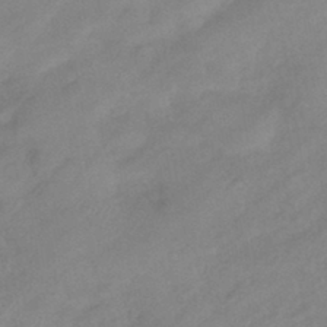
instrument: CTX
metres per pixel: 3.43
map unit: eHb
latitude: -41.8800
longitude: 84.5951
